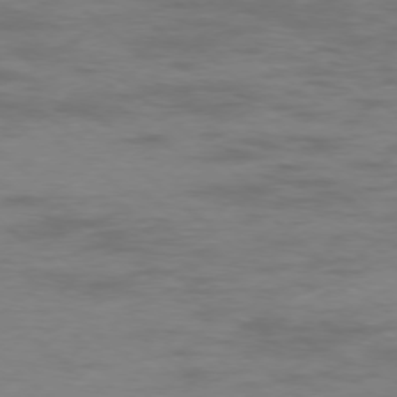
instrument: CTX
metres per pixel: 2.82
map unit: Ap
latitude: -77.1053
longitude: -76.9513
